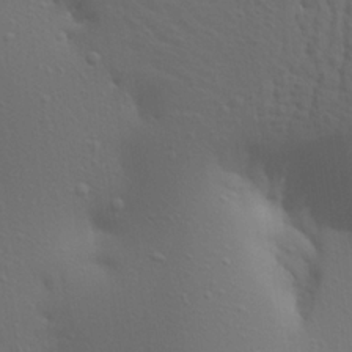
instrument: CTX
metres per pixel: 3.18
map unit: Aa
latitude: 20.6869
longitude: -143.1781
